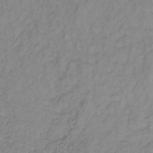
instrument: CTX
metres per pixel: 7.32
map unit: lHb
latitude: -33.2376
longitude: 66.0283
